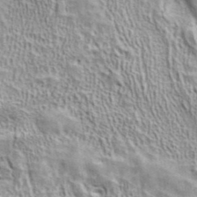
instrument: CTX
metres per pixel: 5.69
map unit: ANa
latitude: 41.4993
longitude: 17.3321
